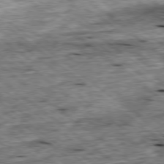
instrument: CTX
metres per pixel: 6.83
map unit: Ap
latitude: -79.0864
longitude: -88.6869
